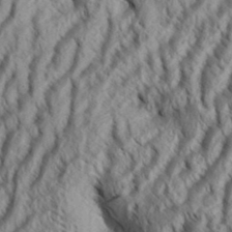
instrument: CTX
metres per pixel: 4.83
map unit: Aa
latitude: 34.1011
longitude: -137.8017
